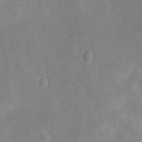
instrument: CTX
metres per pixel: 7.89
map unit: Ht
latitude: -11.3888
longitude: -24.5356
